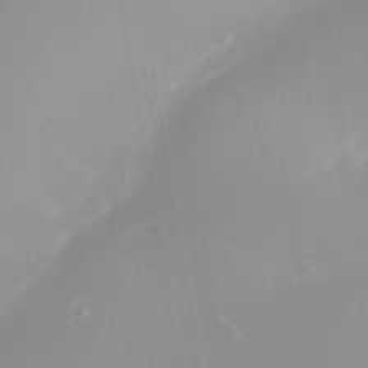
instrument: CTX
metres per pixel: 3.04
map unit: Nhe
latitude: -38.4251
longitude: -119.7638
